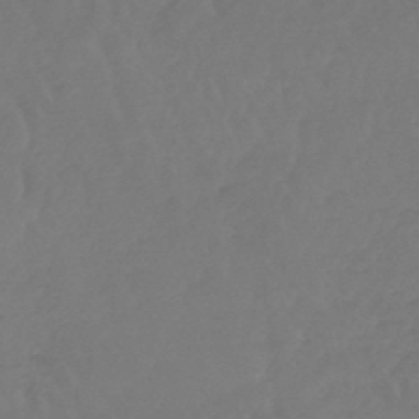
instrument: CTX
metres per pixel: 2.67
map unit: lHb
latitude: -45.3699
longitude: 69.0108
